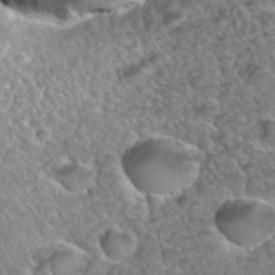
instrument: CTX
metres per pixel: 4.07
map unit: Hto
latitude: 35.6694
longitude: -48.1389
